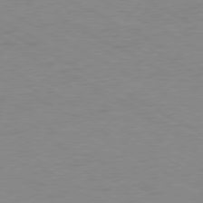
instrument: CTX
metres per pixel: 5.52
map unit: Ap
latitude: -77.5021
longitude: -73.5749
